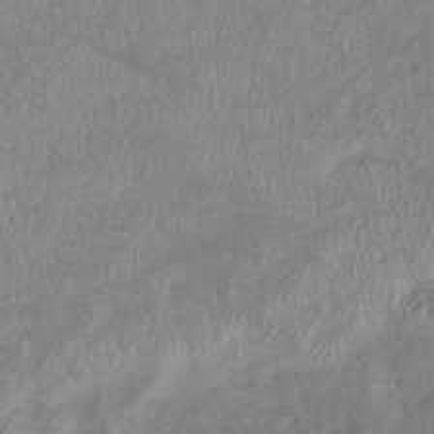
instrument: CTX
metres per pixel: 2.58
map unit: eHb
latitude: -37.5588
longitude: 76.0283
